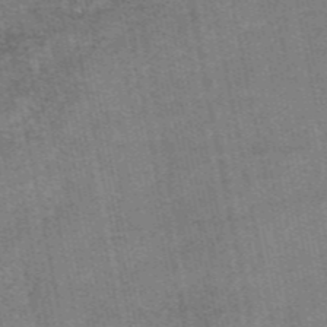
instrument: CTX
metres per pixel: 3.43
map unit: eAb
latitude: 47.9150
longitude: 103.4454
